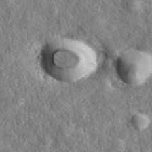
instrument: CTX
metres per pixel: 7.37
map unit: eAb
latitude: 39.6127
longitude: 108.1417
